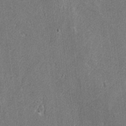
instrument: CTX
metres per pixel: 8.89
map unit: lAvf
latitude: -8.3684
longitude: -113.1970
